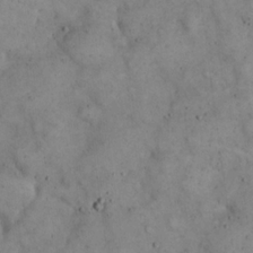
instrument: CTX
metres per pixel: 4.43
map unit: eHh
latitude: 20.8191
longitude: -61.3670
